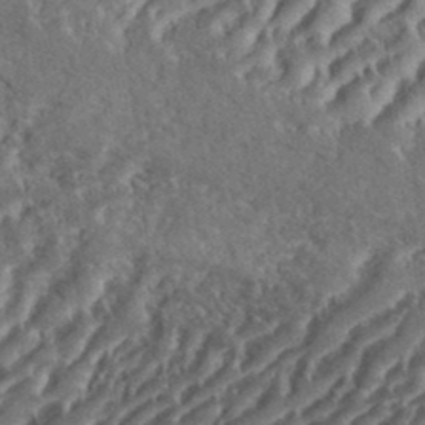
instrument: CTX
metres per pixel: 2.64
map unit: eHh
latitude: 36.2712
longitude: -133.9528
